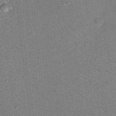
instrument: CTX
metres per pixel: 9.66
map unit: Nhu
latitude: 13.4804
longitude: -36.6680
